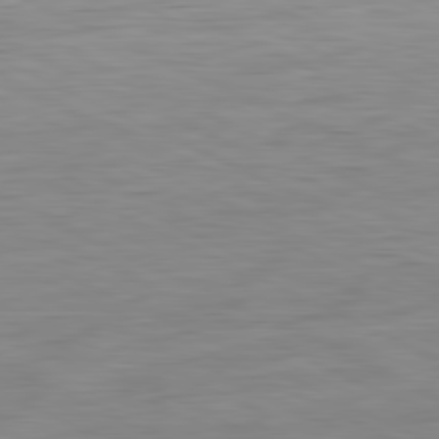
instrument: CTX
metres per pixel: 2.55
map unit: Ap
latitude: -81.8423
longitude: -77.4048
